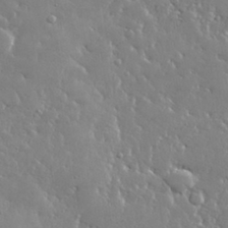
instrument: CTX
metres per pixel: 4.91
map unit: lHvf
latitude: 32.4790
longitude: -92.8947
